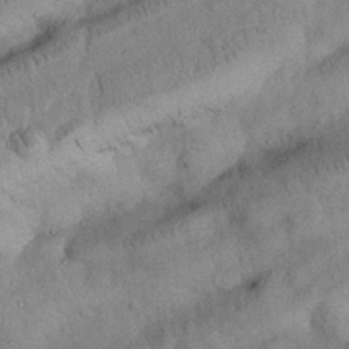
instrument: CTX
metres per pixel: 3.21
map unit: Nhu
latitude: 27.0459
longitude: -70.7057
